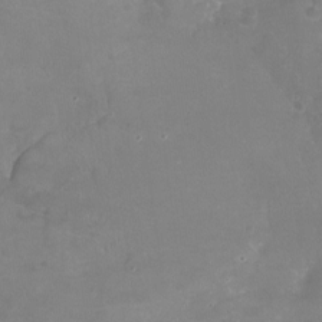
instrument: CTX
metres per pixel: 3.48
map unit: Nhu
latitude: -20.7841
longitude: -58.0822
